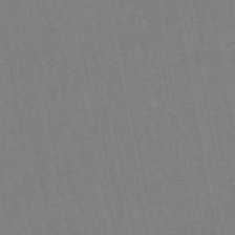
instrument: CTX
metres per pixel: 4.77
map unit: lHb
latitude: -46.2361
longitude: 78.7274
